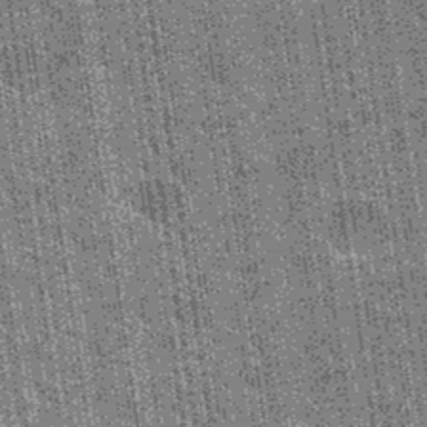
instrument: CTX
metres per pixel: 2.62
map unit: Hto
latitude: 34.6868
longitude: -52.2711
